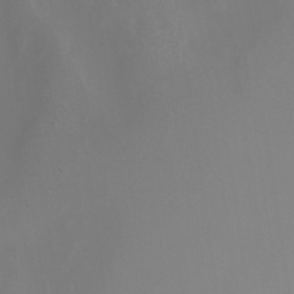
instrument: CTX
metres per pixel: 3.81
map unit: Nhu
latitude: -10.0094
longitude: -75.7261
